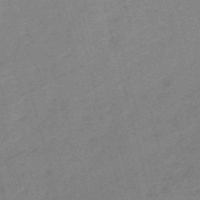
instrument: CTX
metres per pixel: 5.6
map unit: HNb
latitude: -54.3306
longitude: -46.3279
